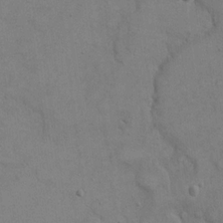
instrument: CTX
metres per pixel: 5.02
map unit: eHh
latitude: 20.8569
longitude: -59.3482
